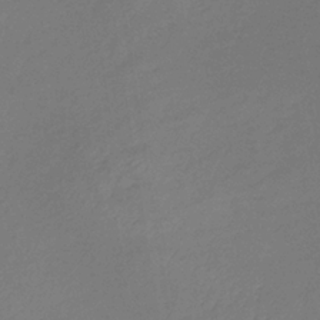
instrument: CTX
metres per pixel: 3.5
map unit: lHb
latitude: -34.7085
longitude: 67.5588
